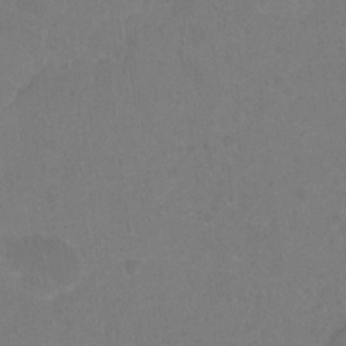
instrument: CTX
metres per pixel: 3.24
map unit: Hto
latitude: -4.0850
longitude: -35.7827
